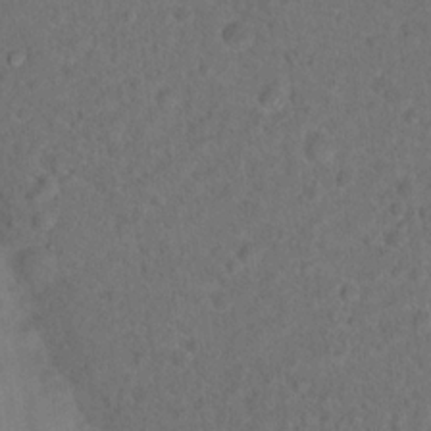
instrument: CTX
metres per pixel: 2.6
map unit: Hto
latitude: 17.7828
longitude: -40.7624
